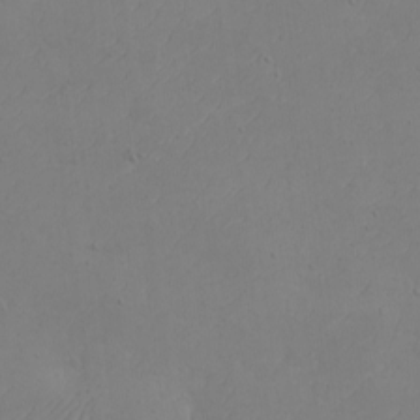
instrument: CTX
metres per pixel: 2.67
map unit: eHh
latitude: -2.6707
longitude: -74.7435
